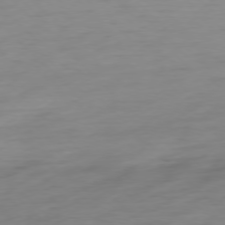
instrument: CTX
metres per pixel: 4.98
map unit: Ap
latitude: -77.3888
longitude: -78.4412
